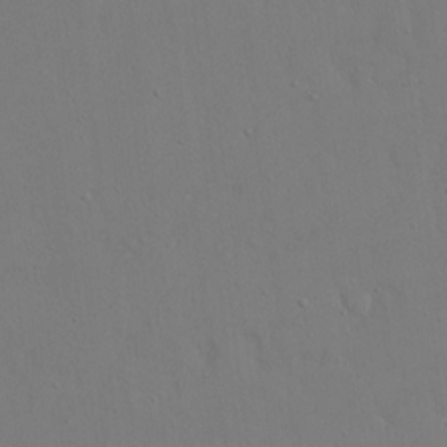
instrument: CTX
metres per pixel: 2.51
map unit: eHh
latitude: 16.0255
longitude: -71.5371
